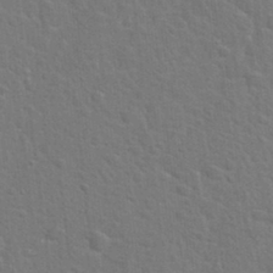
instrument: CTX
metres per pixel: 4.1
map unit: Hto
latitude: 22.6868
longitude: -47.3860
